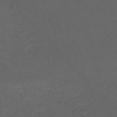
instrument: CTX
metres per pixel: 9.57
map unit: Nve
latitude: -58.8596
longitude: 59.5210
